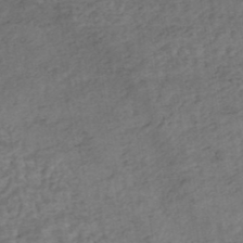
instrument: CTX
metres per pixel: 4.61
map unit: HNhu
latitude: -45.8611
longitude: 106.7463
